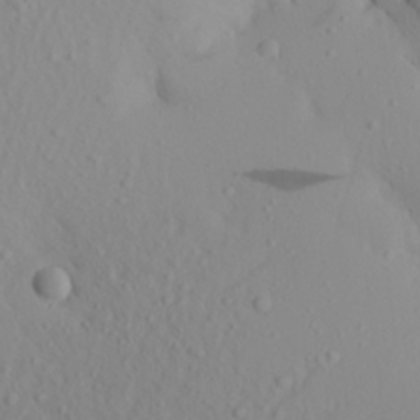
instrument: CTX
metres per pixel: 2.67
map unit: Aa
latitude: 21.0837
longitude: -145.9339
